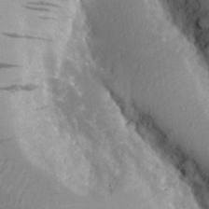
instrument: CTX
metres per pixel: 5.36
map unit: Aa
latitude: 28.0444
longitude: -135.4993
